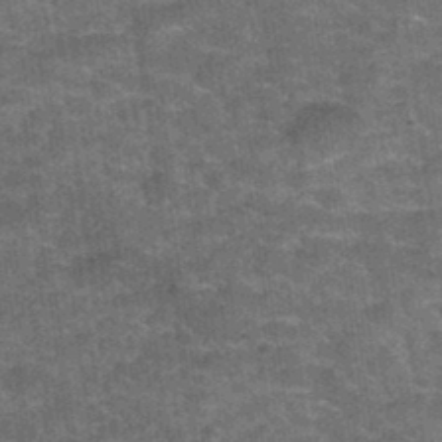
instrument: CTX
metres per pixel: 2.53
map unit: Hto
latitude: 34.8002
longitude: -52.8758
